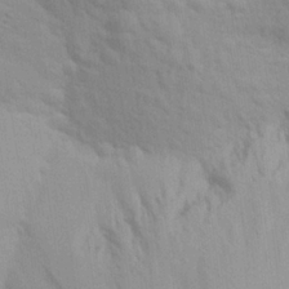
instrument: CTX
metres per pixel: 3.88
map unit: Aa
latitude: 24.1199
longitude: -145.6694
